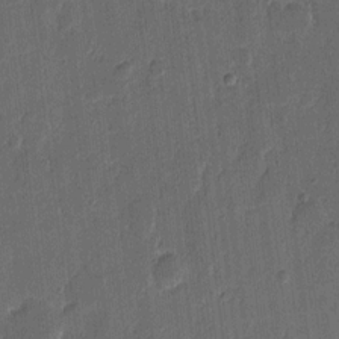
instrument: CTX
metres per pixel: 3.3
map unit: eHh
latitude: 9.7261
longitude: -68.4979
